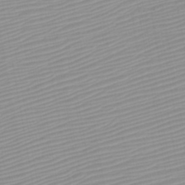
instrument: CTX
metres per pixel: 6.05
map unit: HNb
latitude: -45.5588
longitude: -43.7072
